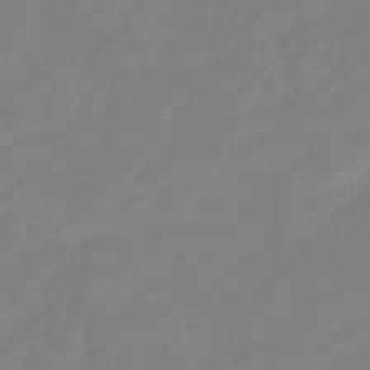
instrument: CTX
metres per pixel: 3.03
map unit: eHb
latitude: -37.4265
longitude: 78.7463
